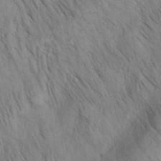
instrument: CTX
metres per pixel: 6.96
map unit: Nhu
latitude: 26.7246
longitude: -69.2915
